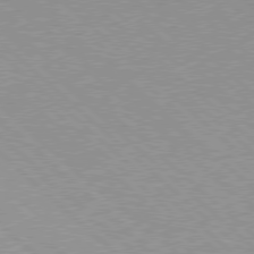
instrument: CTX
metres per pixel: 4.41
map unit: Hpe
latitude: 77.6316
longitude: -154.0822
